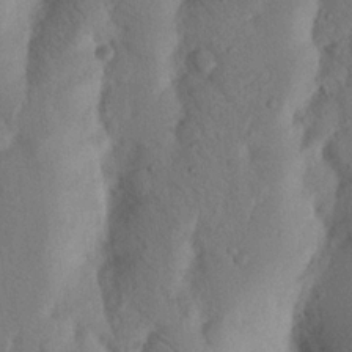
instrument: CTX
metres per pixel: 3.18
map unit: Nhu
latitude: 18.3278
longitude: -75.8583
